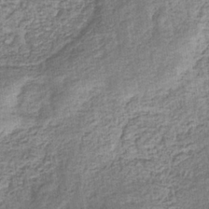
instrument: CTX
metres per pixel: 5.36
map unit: eHb
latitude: -33.5588
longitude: 76.0661
